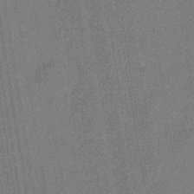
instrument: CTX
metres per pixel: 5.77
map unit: eHb
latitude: -34.8975
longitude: 80.8975
